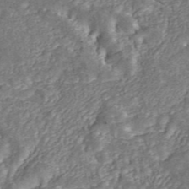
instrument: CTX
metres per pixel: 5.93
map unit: ANa
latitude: 45.2159
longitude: 20.6329
